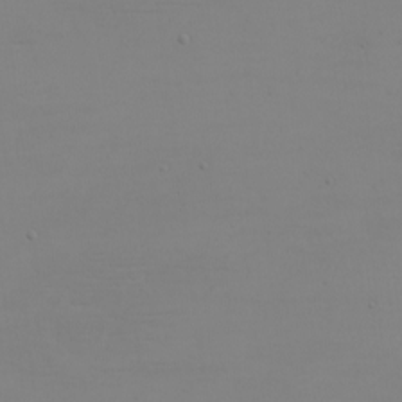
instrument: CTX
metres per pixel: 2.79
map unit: eHh
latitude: -5.2565
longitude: -83.4993
